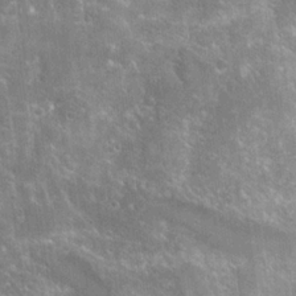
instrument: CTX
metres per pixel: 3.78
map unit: Hto
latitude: 21.5560
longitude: -43.3482
